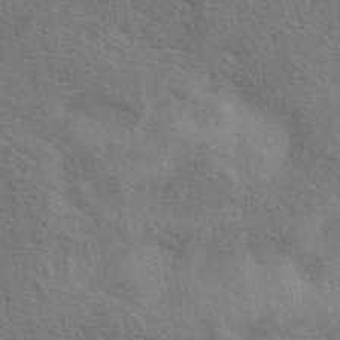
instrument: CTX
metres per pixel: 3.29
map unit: eAb
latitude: 41.4237
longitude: 103.8045
